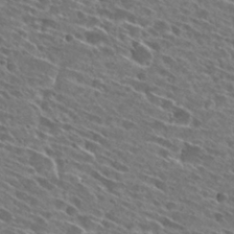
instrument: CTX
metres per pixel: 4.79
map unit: Hto
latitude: 27.8395
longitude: -43.6505
